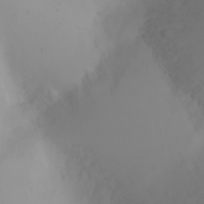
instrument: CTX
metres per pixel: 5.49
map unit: Ht
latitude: -2.3495
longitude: -62.1200
